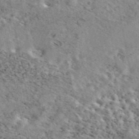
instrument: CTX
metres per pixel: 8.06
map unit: eAb
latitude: 44.5546
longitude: 113.7289
